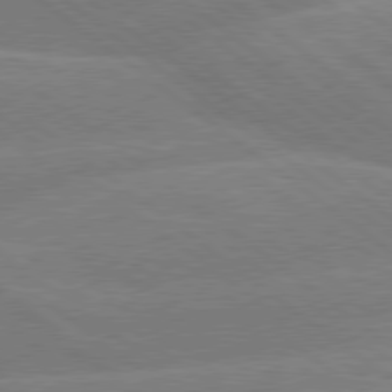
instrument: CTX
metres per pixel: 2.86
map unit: Hpe
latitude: 78.8002
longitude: -153.8584
